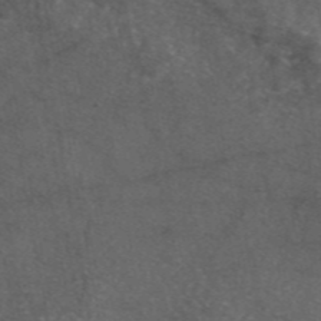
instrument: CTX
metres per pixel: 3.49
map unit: eAb
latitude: 46.8380
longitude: 112.0850
